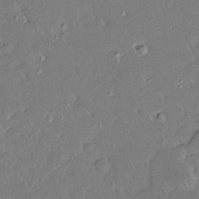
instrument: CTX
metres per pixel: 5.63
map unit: Ave
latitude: 15.4238
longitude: -140.3089
